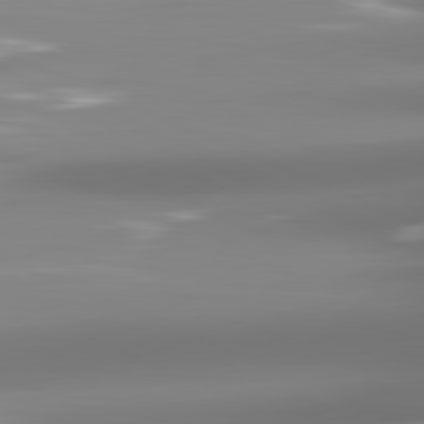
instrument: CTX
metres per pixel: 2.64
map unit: lApd
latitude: 81.9150
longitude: -136.9514
